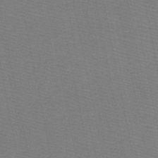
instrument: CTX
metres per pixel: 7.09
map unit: HNb
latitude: -48.6708
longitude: -40.9513
